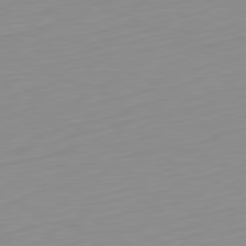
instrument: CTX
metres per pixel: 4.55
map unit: Hpe
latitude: -82.1039
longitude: 17.6155
